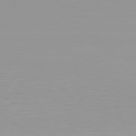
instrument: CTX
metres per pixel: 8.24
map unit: Hpe
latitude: 78.1767
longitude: -137.8395
